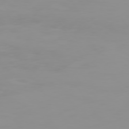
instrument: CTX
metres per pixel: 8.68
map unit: Hpe
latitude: 74.0822
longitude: -127.7639
